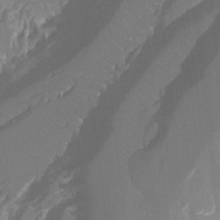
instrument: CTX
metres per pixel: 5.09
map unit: Ht
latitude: -7.8422
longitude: -28.1767
